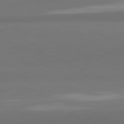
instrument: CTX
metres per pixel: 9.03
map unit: lApd
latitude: 82.0255
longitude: 176.6896
